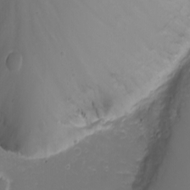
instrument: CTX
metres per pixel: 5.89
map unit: Nhu
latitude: -6.0850
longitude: -79.5749
